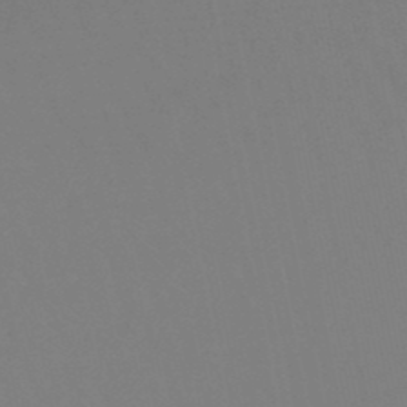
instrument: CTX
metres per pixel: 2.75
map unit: lHb
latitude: -48.7086
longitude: 69.5777
